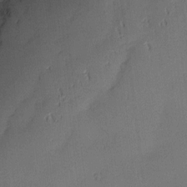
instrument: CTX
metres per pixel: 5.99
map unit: Nhu
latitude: 3.1025
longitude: -75.4615
